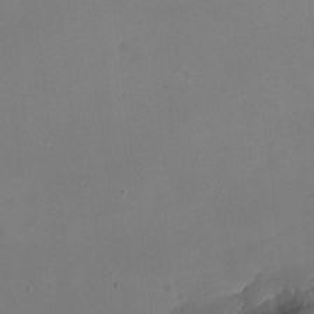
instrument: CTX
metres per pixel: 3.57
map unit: eHh
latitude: -4.9163
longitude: -78.4979
